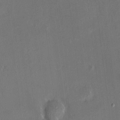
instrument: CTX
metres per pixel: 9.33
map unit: HNhu
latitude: 6.1767
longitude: 7.0297
